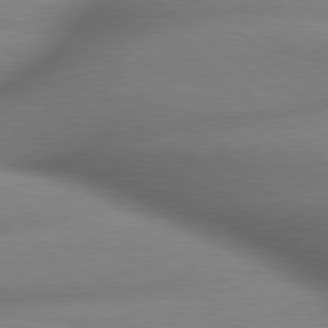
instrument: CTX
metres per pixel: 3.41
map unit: lApd
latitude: 79.6694
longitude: -163.1970
